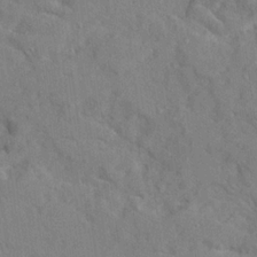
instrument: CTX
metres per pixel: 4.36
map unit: Ave
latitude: 22.3089
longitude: -130.8380
